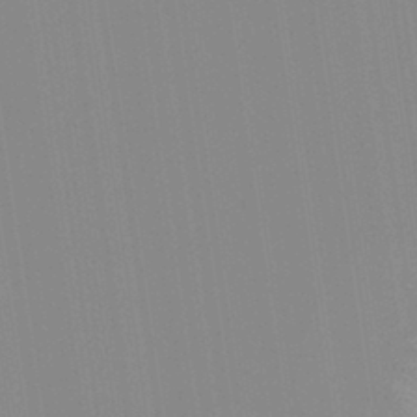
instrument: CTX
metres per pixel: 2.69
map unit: Aa
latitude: 32.5168
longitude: -142.5357
